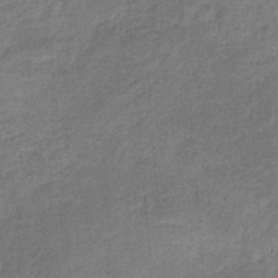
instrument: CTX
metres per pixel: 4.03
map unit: HNb
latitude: -31.5588
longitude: 60.7841
